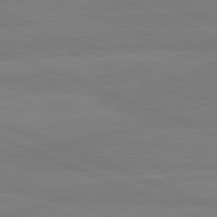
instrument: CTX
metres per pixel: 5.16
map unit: lApd
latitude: 81.5749
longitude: -179.7828
